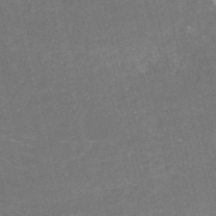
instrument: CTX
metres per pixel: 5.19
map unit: HNb
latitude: -51.2754
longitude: -48.9325
